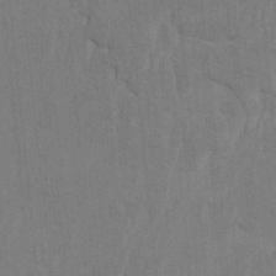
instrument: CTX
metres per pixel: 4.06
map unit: HNhu
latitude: 4.1578
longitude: -7.3104
